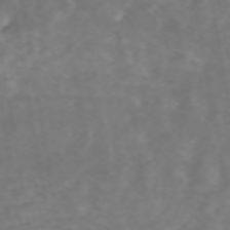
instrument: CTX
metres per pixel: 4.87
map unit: ANa
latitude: 44.5357
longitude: 22.4251
